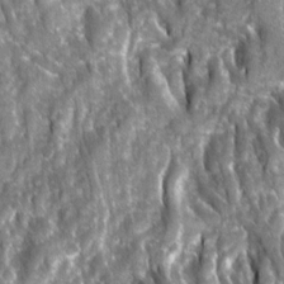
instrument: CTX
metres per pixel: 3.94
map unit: Ave
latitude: 16.2712
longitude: -131.5183
